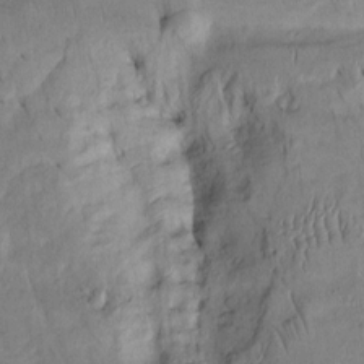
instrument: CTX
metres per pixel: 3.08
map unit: Htu
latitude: -3.2375
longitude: 152.0283
